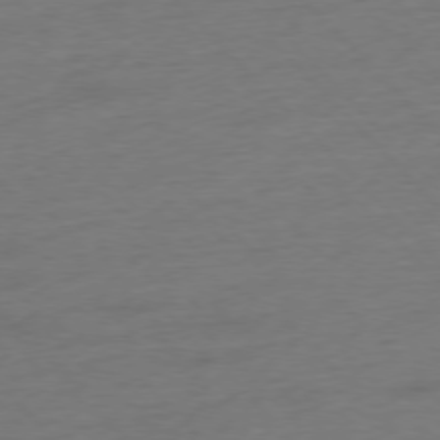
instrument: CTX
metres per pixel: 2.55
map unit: Hpe
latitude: -77.3321
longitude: -14.4223
